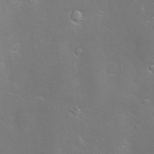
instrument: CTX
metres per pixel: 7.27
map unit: Hve
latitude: -10.6896
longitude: 175.1431
